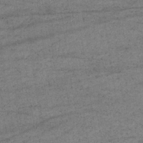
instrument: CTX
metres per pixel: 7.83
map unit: lHb
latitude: -34.3117
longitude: 70.8219
